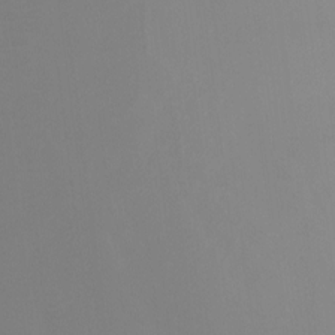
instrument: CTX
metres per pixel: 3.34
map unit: Ht
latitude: -8.3306
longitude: -32.5546
